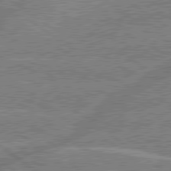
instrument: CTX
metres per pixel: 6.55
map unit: lApd
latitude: 79.6694
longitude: -144.6490
